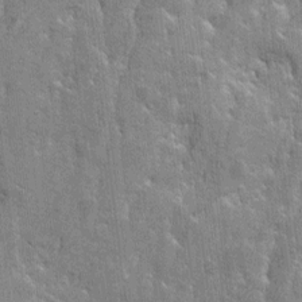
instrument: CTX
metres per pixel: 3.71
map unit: Htu
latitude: -4.1228
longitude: 150.8785
